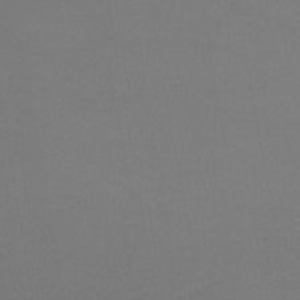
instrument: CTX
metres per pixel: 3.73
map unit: lHb
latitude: -38.5952
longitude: 74.6708
